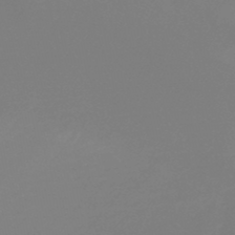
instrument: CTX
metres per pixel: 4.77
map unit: HNb
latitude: -44.8597
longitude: -45.3859
